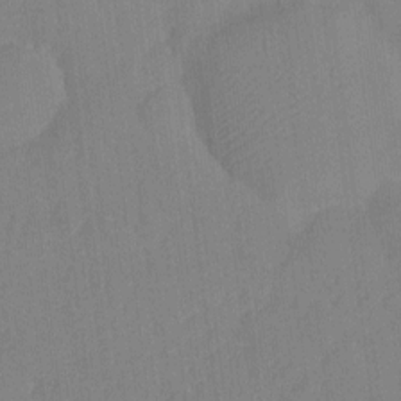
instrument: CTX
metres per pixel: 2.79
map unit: Nhu
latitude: -13.0675
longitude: -24.2333
